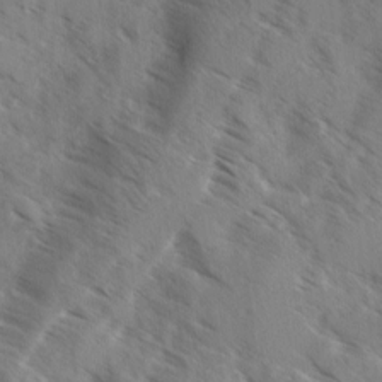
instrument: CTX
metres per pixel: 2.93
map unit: Ave
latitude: 0.4979
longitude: -110.8380
